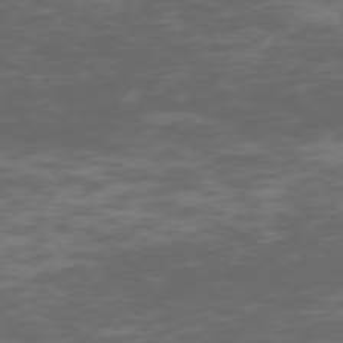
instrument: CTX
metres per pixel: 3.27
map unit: Hpe
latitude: -73.6533
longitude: 7.1431
